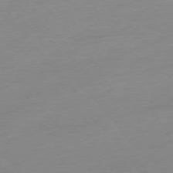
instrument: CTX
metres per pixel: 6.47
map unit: Hpe
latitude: -76.2173
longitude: -15.1593
